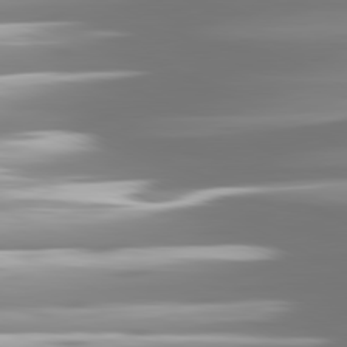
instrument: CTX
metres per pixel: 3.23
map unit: lApd
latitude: 81.3482
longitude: -139.3293
